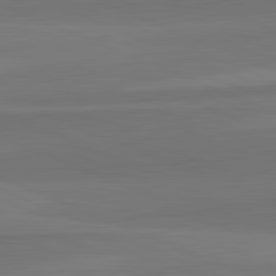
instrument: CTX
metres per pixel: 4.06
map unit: lApd
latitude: 82.7624
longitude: 157.4265
